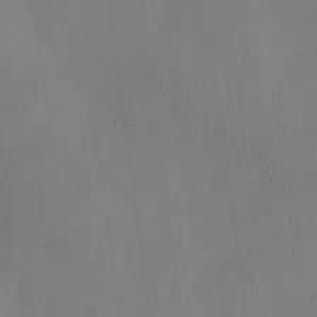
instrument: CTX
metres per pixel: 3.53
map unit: eHh
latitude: -3.8233
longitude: 16.3685
